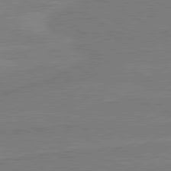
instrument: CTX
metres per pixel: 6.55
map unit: lApd
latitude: 80.6113
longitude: 168.7274
